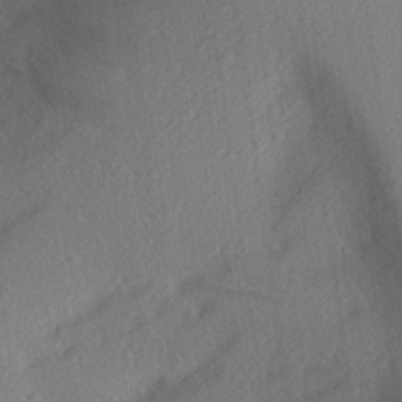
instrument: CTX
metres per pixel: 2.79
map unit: Aa
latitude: 27.5938
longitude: -145.8583
